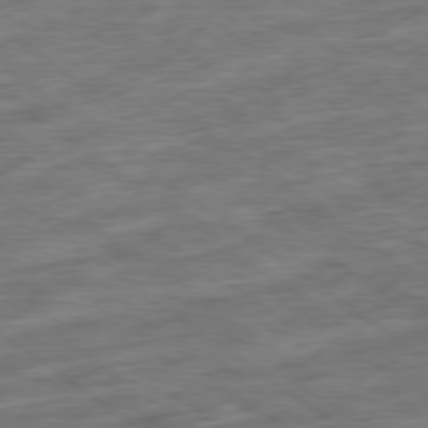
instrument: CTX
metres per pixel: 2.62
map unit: Ap
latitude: -79.3887
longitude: -49.7828
